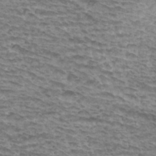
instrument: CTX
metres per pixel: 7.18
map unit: Hto
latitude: 34.2333
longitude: -39.8961
